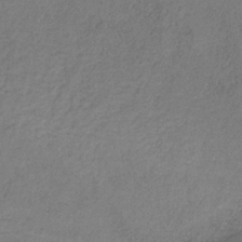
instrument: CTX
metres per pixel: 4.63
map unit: HNb
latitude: -32.3307
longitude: 58.8596
